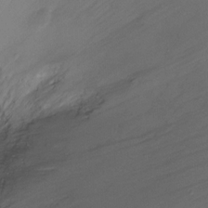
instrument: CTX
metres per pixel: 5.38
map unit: Ht
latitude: -8.6140
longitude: -20.1389
